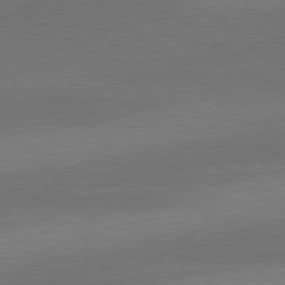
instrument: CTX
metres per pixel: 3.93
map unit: lApd
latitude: 79.6316
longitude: -89.2348
